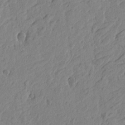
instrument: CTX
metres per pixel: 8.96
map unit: Htu
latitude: -4.2172
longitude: -179.1403
